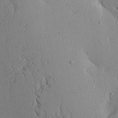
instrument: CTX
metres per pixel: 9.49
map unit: Aa
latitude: 20.3090
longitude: -143.7072
